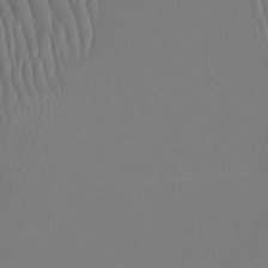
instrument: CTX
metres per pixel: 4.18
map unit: Htu
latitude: -4.9352
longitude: 153.0108
